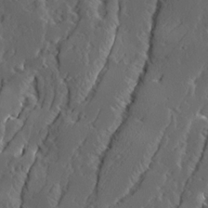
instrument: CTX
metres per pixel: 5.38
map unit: Ave
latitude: 14.1200
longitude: -136.4034
